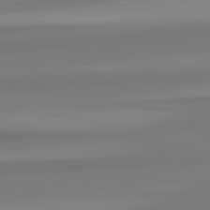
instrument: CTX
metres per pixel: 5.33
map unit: lApd
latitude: 82.7246
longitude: 172.7652
